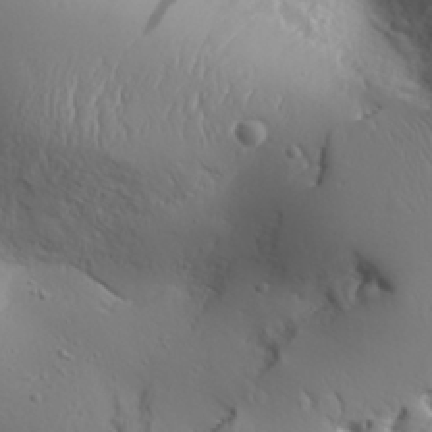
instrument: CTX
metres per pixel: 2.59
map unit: Aa
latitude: 31.5749
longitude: -143.0648
